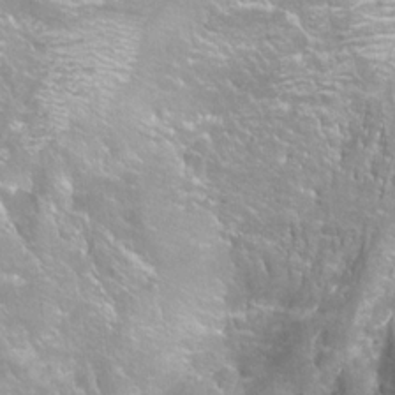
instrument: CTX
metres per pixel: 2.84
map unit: Aa
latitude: -9.0864
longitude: -71.7449
